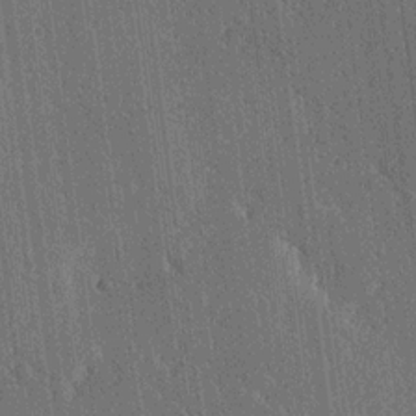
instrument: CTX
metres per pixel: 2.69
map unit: Ave
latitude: 20.4790
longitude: -137.5560
